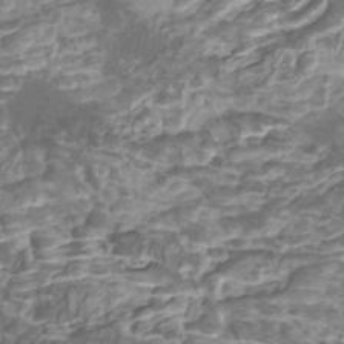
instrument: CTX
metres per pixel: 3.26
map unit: Htu
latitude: -10.3684
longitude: -74.2334
